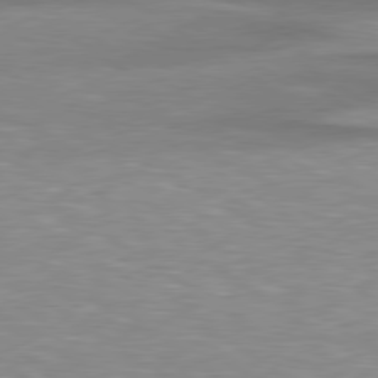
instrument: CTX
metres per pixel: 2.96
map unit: lApd
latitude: 79.0837
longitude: -88.1578
